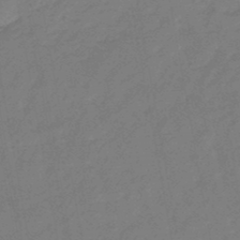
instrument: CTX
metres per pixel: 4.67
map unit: eHb
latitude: -46.4818
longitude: 82.1795
